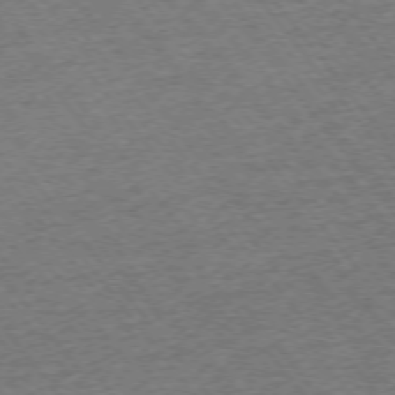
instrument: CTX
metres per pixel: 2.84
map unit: Ap
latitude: -75.0109
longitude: -88.1389
